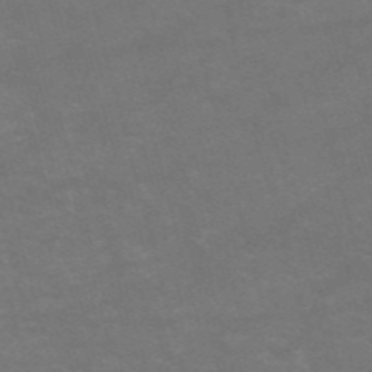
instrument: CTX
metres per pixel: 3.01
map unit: HNb
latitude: -55.1053
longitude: -40.4412
